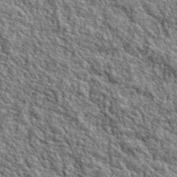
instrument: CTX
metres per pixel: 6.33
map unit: lHvf
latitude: 40.4412
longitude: -86.6301
